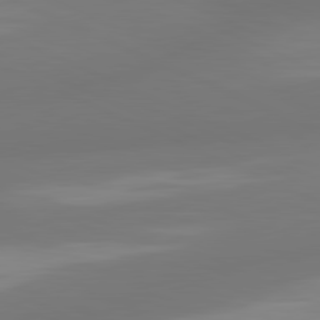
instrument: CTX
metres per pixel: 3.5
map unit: lApd
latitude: 81.3293
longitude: -166.0822
